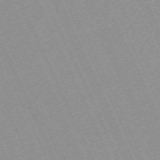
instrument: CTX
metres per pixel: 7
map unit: Hpe
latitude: -70.5952
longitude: 12.5574
